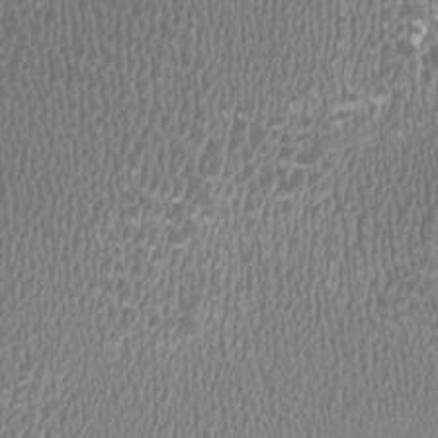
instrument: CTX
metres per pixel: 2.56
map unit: HNhu
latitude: -3.4832
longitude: -2.1200
